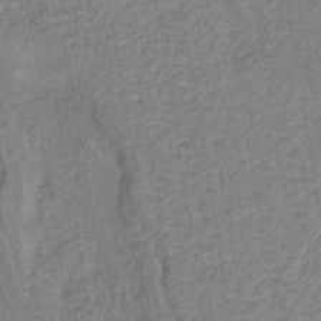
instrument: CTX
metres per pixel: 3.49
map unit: lHb
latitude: -40.1795
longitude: 62.5196
